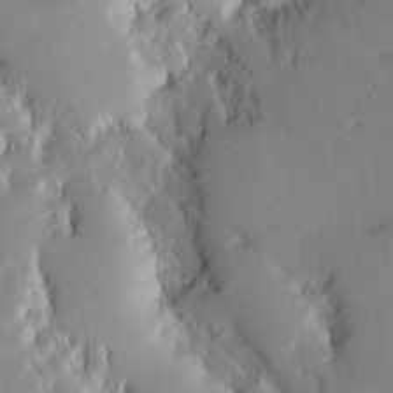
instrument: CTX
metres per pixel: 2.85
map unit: Nve
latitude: -8.4629
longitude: 172.8597
